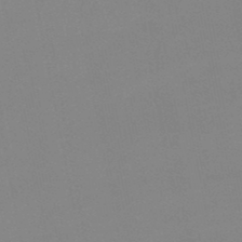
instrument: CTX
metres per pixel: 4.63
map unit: lHb
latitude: -48.7652
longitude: 76.8597
